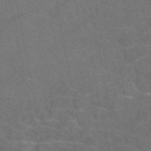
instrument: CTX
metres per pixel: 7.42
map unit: eAb
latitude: 47.6316
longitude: 105.6910
